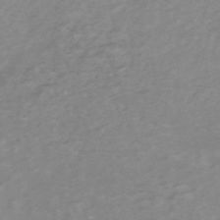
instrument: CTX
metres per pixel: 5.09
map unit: HNb
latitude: -54.1984
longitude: -43.1592
